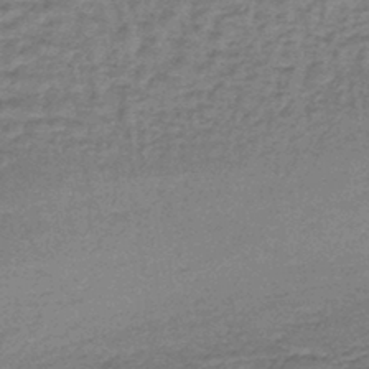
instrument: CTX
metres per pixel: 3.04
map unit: lHb
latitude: -43.9178
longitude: 66.4440
